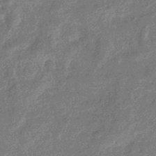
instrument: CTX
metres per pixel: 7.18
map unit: eHb
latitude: -37.4265
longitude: 80.0283
